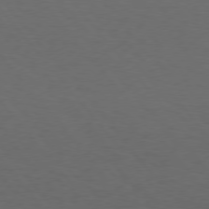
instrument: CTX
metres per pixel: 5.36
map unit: Hpe
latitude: 75.7639
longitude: -144.8947
